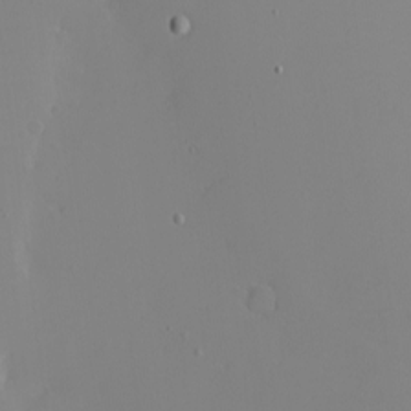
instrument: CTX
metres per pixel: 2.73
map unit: eHh
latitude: -6.0283
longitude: -80.5735
